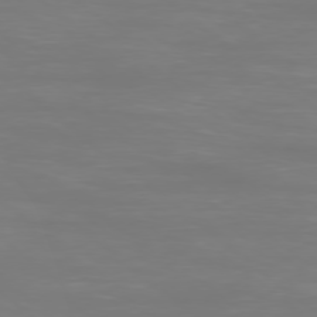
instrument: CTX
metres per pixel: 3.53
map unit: Ap
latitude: -78.4251
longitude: -94.7624
